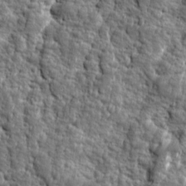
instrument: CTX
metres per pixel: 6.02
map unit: Ave
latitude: 16.5168
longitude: -134.6112
